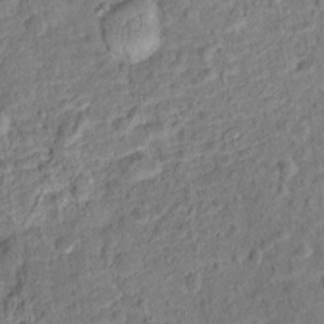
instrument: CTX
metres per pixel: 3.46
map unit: Hto
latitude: 14.8191
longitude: -38.9891
